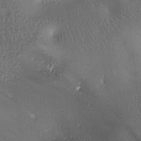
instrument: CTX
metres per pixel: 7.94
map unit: lAa
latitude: -7.5588
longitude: -125.1025
